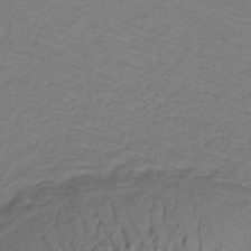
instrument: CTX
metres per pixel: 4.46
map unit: lHb
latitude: -32.6330
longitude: 64.8975
